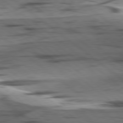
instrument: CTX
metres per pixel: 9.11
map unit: lApd
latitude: 78.8191
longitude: -50.4790
